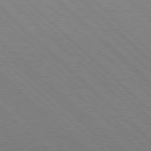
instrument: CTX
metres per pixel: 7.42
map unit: Hpe
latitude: 77.5560
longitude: -127.7072
